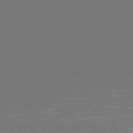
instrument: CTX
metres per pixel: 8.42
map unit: Hpe
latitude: 75.2915
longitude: -124.1577
